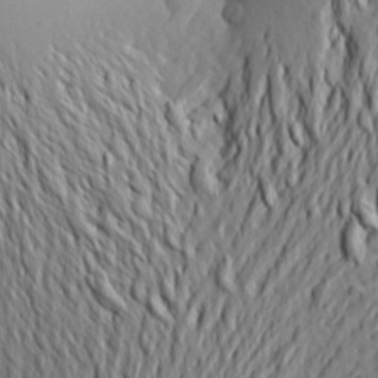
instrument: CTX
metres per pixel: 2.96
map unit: Aa
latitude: 25.5749
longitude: -149.4237
